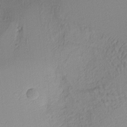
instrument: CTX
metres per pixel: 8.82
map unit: lAa
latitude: 3.2537
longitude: -115.9906
